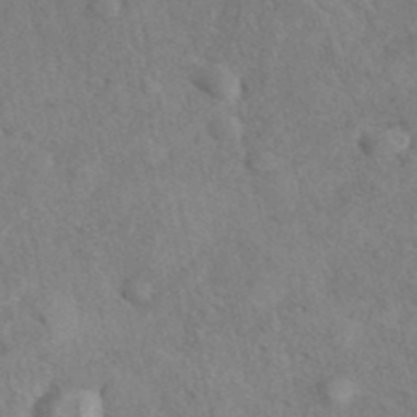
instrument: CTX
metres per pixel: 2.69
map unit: eAb
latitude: 40.9513
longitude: 108.8786
